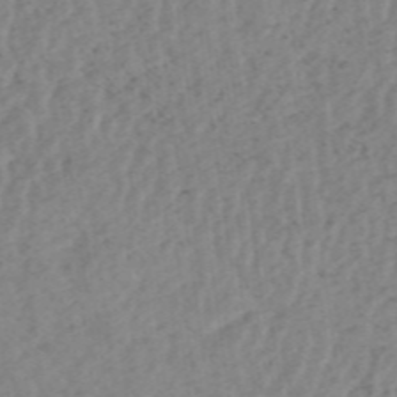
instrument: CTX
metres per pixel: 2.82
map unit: HNhu
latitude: -48.4818
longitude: 30.4440
